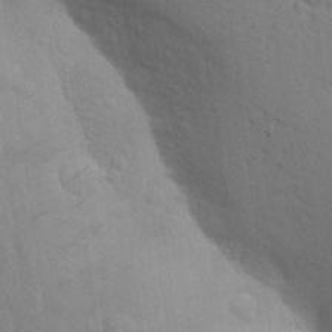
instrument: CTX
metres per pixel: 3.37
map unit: Aa
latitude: 25.3481
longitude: -148.7057
